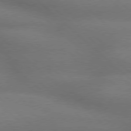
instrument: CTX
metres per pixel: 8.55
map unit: Hpe
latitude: 77.8772
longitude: -157.1214
